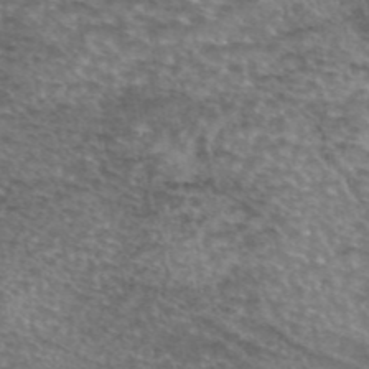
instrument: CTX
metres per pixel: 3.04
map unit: eAb
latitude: 45.2915
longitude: 103.9178
